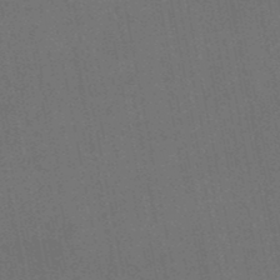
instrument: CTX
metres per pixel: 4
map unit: lHb
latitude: -48.4440
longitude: 70.9920
